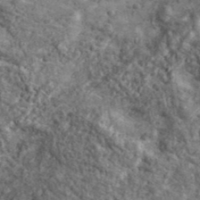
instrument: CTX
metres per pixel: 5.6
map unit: lHvf
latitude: 41.4804
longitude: -90.1578
